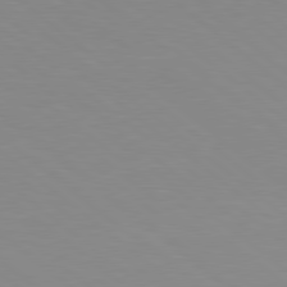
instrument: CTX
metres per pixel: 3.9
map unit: lApd
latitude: 79.1214
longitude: -176.7435
